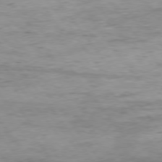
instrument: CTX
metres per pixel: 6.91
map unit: Hpe
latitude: 75.0647
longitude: -141.1592
